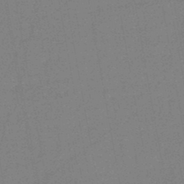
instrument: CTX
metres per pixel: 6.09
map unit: HNb
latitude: -46.6518
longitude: -39.8961
